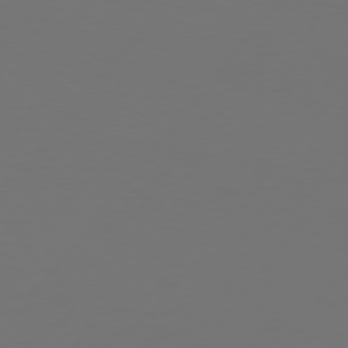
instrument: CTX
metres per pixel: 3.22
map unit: Hpe
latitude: 76.2333
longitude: -138.9514
